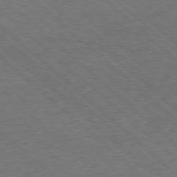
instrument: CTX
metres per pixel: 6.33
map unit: Hpe
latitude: -78.2739
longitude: 16.8597
